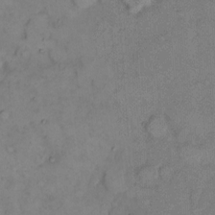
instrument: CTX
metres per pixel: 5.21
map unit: eHh
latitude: 9.9150
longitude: -61.8394
